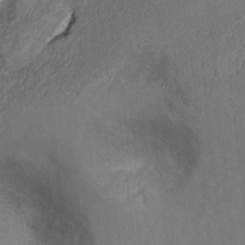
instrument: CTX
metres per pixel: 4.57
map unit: Ht
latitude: 8.8947
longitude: -32.0822
